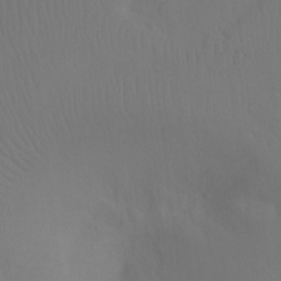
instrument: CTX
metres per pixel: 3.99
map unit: Ht
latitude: -7.4643
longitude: -30.8380
